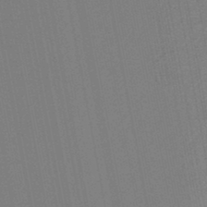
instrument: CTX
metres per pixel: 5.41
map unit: lHb
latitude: -46.8408
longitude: 71.8989
